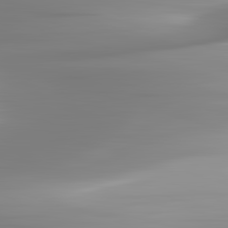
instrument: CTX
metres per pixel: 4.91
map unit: lApd
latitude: 83.0269
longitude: -138.6679
